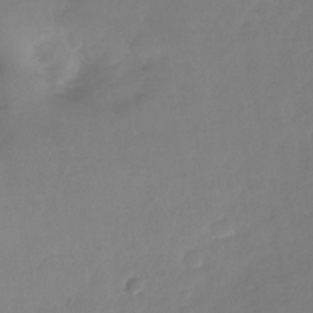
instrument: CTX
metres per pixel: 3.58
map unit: Nhe
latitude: -34.3873
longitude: -87.8772
